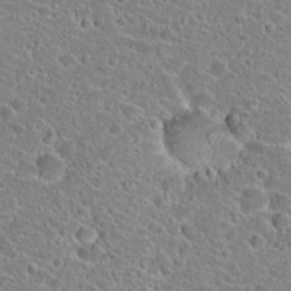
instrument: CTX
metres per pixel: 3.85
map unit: Hto
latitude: 24.4978
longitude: -45.9717
